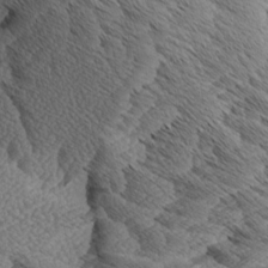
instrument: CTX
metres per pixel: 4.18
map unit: Aa
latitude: 8.5546
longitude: -134.4979
